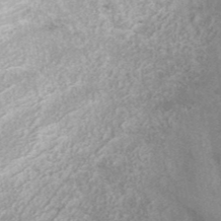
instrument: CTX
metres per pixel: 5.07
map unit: ANa
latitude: 42.9892
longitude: 16.8219
